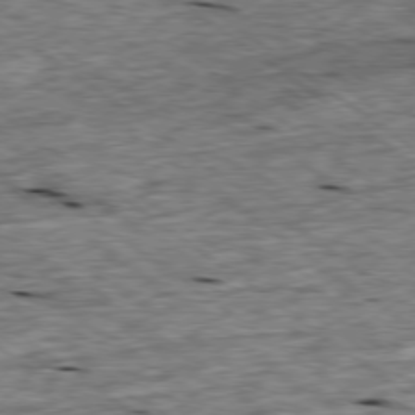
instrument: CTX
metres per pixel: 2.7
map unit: Ap
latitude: -79.0675
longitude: -87.8205
